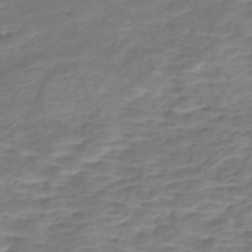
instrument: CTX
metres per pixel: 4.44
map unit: Nhe
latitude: -46.7085
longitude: 152.3684
